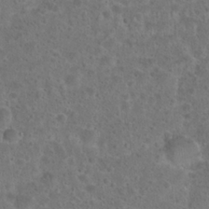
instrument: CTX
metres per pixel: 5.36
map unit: Hto
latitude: 23.5371
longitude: -48.4979
